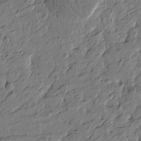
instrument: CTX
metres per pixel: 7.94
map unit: Htu
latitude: -5.9745
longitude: 179.5399
